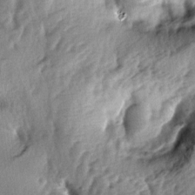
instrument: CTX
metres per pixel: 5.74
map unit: lAa
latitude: -5.0297
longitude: -124.6302
